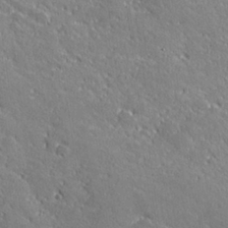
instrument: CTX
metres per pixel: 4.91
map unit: lHvf
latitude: 27.0648
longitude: 141.6344
